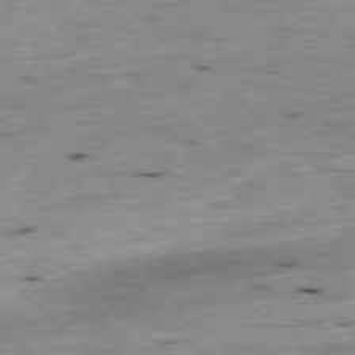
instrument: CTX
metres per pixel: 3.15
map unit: Ap
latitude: -77.9367
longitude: -89.2537
